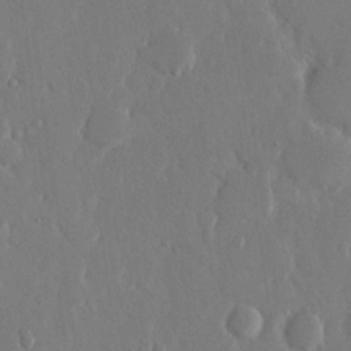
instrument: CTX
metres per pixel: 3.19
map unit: eHh
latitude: 14.3846
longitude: -69.8206
